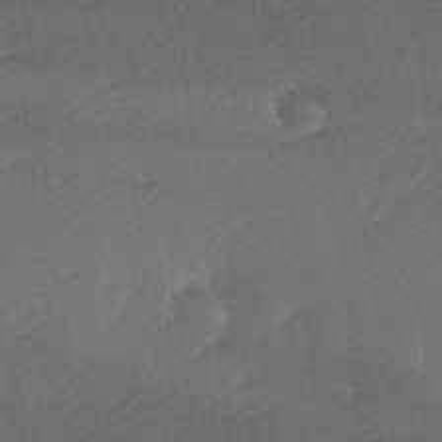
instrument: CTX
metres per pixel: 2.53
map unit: Ave
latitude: 9.1214
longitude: -106.7624
